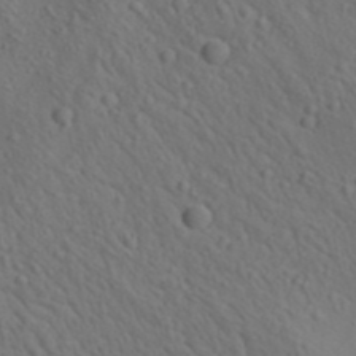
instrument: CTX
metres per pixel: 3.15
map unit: lAa
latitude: 22.6868
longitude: -138.3278
